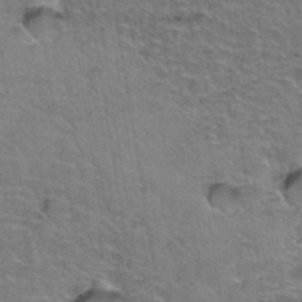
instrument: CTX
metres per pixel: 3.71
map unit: Hto
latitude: 36.6113
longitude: -46.7058
